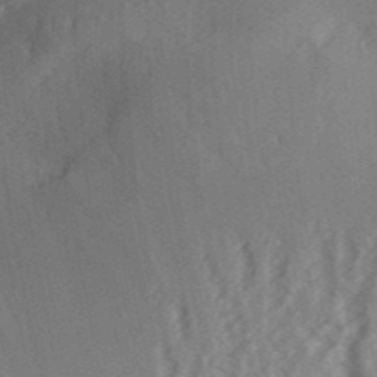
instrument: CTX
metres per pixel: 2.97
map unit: Aa
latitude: 32.5357
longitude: -139.0647
